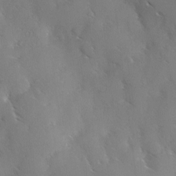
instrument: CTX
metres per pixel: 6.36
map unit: Ave
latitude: -0.3496
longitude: -112.2333
